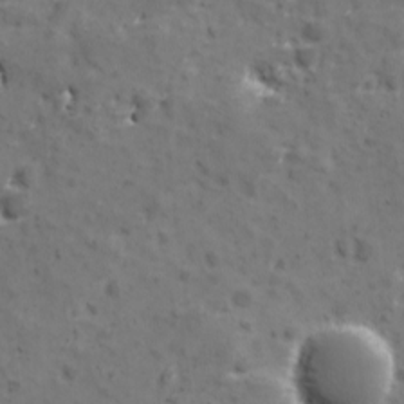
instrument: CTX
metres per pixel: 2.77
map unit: Ave
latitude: 10.8947
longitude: -104.9514
